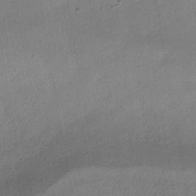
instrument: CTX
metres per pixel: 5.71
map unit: HNhu
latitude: -39.4266
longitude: 95.2187
